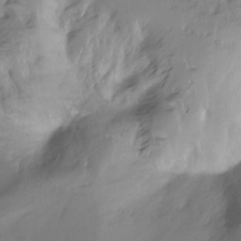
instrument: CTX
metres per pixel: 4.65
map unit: Ht
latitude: -15.4644
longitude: -44.4223
